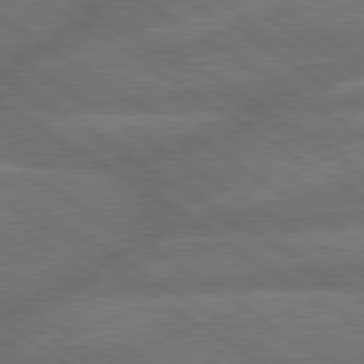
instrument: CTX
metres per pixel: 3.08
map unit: lApd
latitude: 79.8584
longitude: -164.8380
